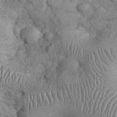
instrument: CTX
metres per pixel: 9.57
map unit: eHh
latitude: 32.5924
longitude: -66.9135
